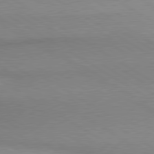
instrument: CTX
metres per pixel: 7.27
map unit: lApd
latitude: 80.0822
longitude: 166.8408
